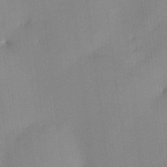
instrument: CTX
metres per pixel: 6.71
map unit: eHh
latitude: -3.9178
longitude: 17.4644
